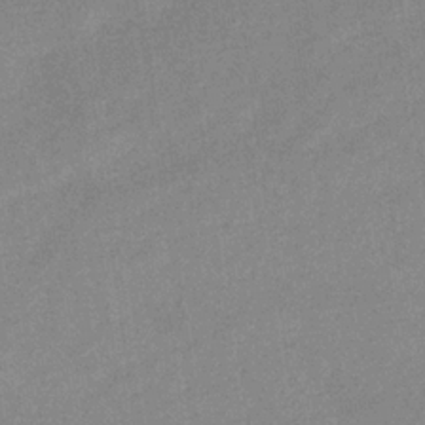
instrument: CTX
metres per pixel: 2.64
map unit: eHb
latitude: -32.3118
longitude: 67.9367
